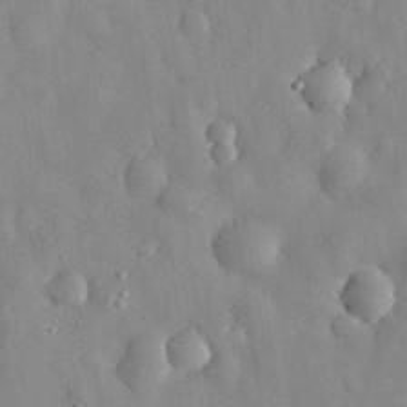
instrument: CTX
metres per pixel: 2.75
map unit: eHh
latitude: 29.6316
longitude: -74.3089
